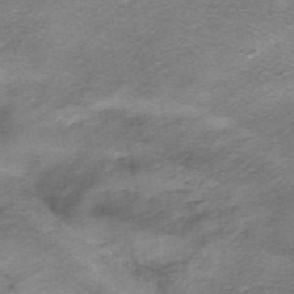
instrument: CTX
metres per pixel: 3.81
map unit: HNhu
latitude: -40.9919
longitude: 104.2550
